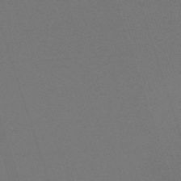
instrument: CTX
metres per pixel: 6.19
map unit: HNb
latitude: -55.7667
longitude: -44.7624
